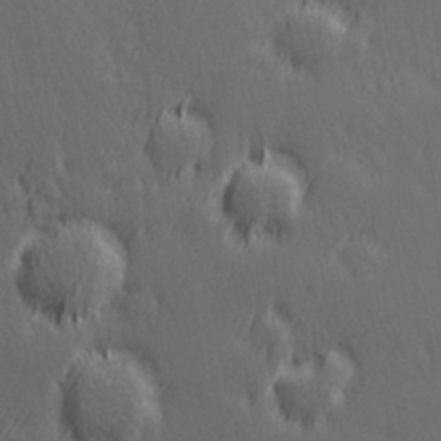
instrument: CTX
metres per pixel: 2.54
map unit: Hve
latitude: 26.2145
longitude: 145.5210
